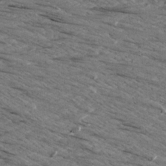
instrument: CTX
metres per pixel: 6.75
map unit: Aa
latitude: 8.6680
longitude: -138.9136
